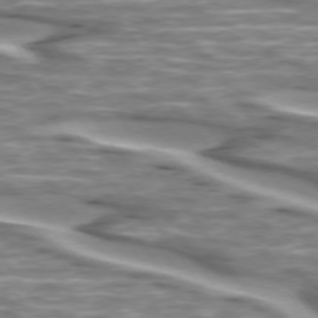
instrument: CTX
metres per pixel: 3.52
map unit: lApd
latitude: 74.3278
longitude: -57.5182
